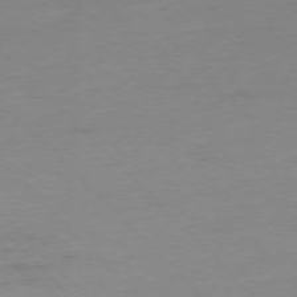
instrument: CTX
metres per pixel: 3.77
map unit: Ap
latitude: -76.6707
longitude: -79.8773
